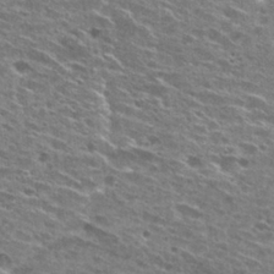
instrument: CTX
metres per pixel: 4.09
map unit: Hto
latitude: 28.2900
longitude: -45.8394
